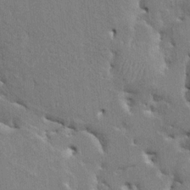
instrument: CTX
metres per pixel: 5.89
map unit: HNhu
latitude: 3.9906
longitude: -4.2145
